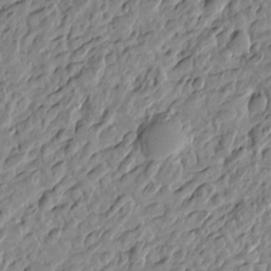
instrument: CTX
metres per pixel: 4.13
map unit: Htu
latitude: -3.2753
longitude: -175.7828
